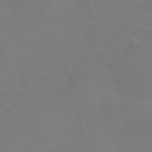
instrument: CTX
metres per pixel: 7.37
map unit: Nve
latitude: -57.0486
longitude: 51.8611
